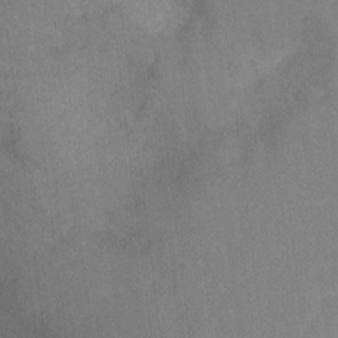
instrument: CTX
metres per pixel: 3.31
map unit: Ht
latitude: -1.5588
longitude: -33.4615
